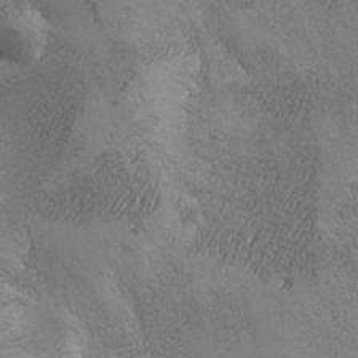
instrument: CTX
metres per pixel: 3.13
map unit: Ave
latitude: -7.0675
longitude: -121.3482
